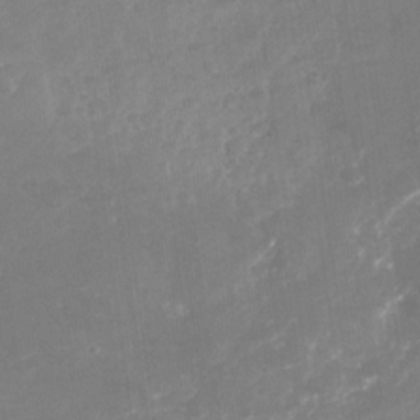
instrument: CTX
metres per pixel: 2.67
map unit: Nhu
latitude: -29.0487
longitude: -64.1578
